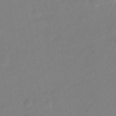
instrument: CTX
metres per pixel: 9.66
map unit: Ht
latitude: -13.4077
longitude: -57.8961
